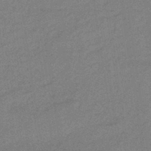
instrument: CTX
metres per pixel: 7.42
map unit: HNhu
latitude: -43.3698
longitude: 90.4062
